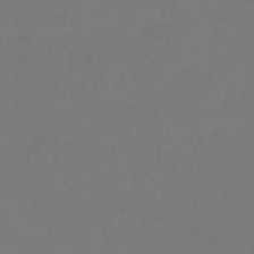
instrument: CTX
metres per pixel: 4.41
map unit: HNhu
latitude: -42.3873
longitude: 93.4643
